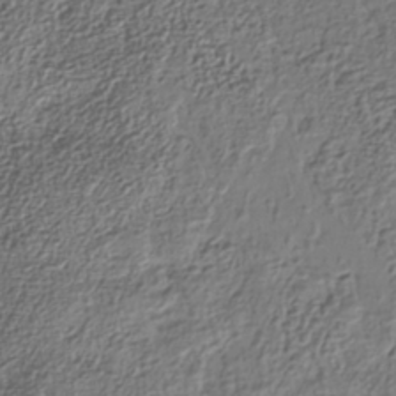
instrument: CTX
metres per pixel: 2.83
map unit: Nhe
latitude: -38.5952
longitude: -147.3293
